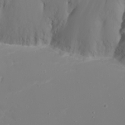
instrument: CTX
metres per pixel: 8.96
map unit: Nhu
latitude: 22.4034
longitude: -64.3278
